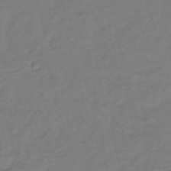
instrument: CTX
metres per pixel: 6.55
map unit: lHb
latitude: -42.1416
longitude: 76.4062
